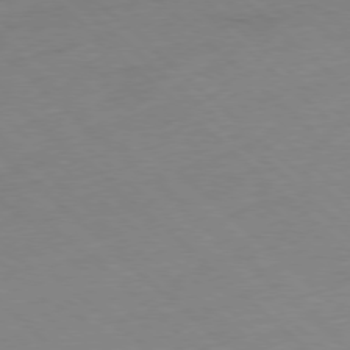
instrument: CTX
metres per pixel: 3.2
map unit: Hpe
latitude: -78.3306
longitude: 13.4455
